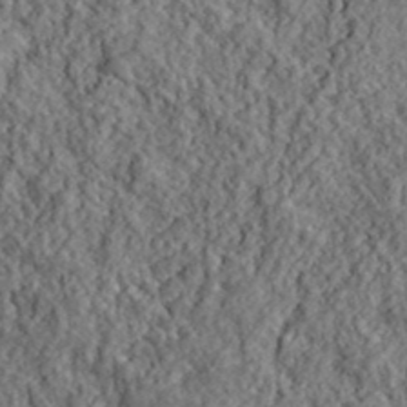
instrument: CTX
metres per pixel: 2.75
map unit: lHvf
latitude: 40.4601
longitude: -86.2333
